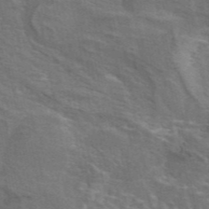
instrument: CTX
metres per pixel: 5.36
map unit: eAb
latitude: 44.9702
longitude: 107.2943
